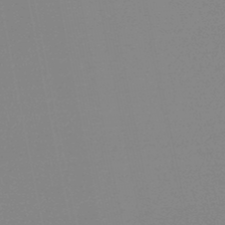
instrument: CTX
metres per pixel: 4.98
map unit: lHb
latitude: -48.1417
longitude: 64.8786
